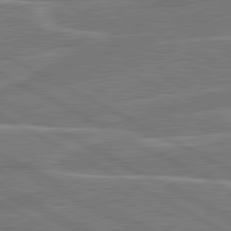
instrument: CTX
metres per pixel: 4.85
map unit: lApd
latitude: 81.1781
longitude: 122.1606
